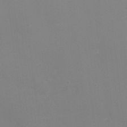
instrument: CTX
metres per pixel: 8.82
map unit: Ht
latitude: -5.7099
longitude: -24.9513
